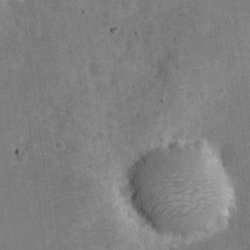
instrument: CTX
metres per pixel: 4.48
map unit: Nve
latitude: -25.7477
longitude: 105.4454
